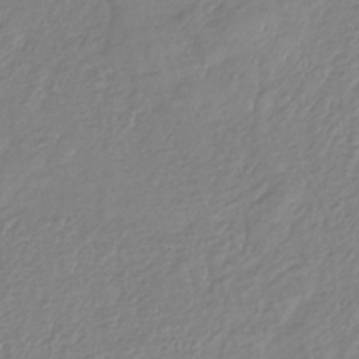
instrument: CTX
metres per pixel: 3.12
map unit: lHb
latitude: -36.3306
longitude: 69.7099
